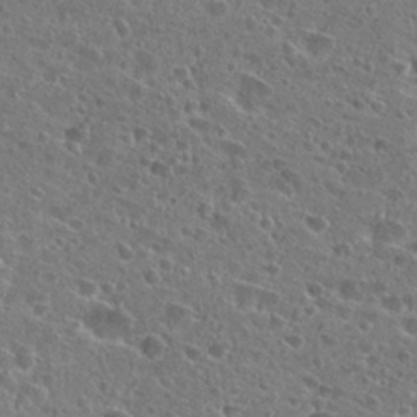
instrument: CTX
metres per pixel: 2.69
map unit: Hto
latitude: 25.8583
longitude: -45.9339
